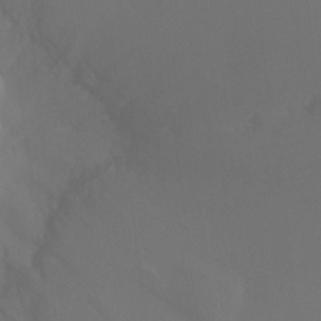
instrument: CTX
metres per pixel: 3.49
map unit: Ht
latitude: -8.6140
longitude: -33.1592
